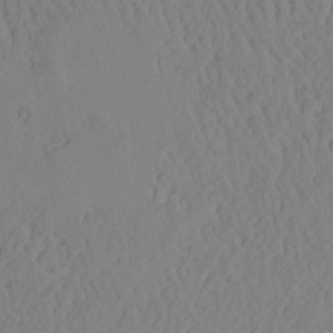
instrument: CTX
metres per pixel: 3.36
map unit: Aa
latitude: 24.9891
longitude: -132.9136
